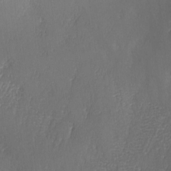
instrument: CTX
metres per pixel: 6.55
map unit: Ave
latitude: -6.8408
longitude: -119.8772
